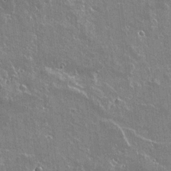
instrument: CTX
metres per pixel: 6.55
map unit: lAvf
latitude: 15.7072
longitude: -128.5357
